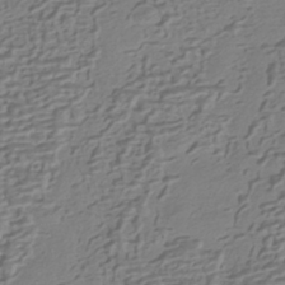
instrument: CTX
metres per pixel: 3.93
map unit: HNhu
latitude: -42.9352
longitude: 101.0486
